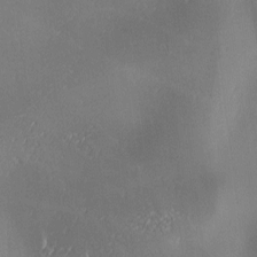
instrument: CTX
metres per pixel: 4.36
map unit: lAa
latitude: 1.3292
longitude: -116.5735
